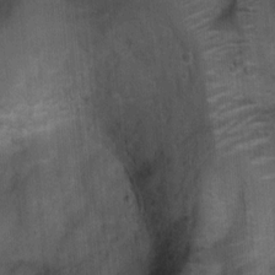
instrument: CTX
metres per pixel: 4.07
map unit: Nhu
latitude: 6.3845
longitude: -23.2537
